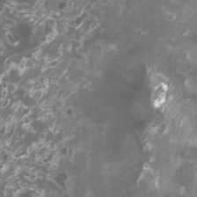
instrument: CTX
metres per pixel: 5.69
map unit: HNhu
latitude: 0.5923
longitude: 6.3117
